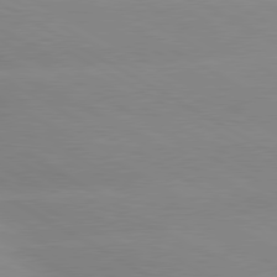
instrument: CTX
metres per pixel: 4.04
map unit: lApd
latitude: 80.1956
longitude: -147.0837
